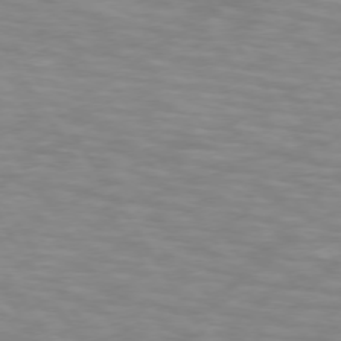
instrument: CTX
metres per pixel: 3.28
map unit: lApd
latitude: 74.1011
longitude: -53.4238
